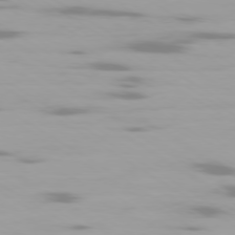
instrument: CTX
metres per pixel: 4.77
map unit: Ap
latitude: -79.5588
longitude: -102.1578
